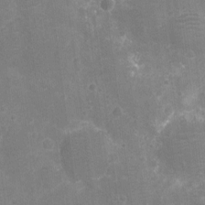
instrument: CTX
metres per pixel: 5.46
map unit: Ht
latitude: -10.9731
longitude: -23.4048
